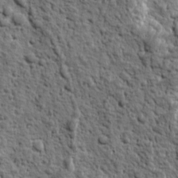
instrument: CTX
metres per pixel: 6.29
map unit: Ave
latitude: 16.4034
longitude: -134.3656
